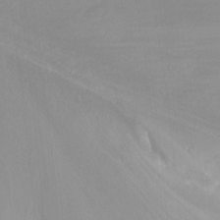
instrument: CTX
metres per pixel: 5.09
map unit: Nhu
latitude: -8.8030
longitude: -40.4601
